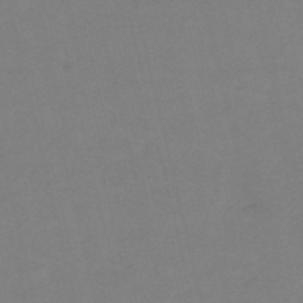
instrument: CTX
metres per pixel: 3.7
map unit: HNb
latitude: -55.9367
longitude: -41.6504
